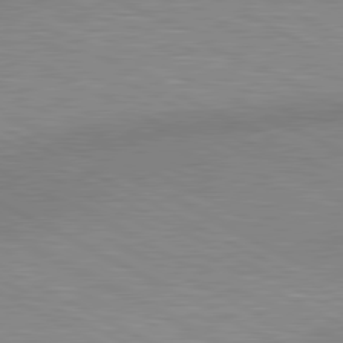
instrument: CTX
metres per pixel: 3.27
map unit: lApd
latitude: 80.6868
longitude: 124.4818
